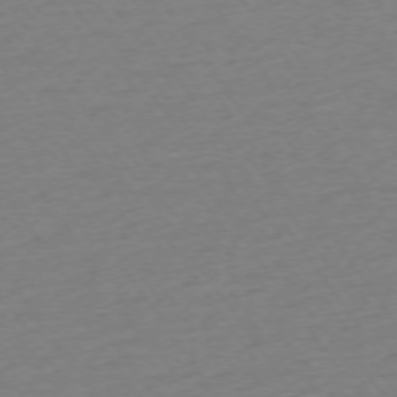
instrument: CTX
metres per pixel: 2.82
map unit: Ap
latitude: -74.0472
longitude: -83.8394
